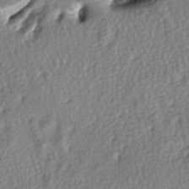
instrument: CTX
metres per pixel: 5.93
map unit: lAa
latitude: -8.0472
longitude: -126.6491
